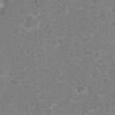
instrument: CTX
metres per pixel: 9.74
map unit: Hto
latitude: 17.8583
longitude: -43.4049
